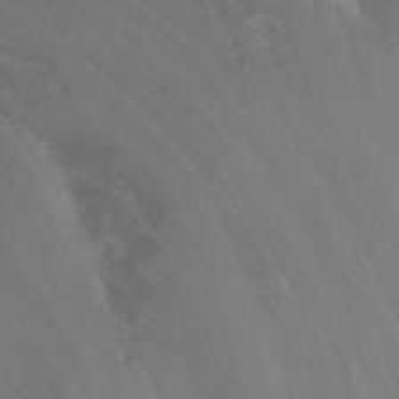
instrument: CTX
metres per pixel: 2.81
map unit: Nhu
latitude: -13.7856
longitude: -55.9717
